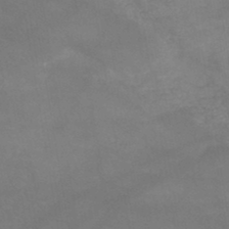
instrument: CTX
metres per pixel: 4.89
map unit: HNb
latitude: -45.4265
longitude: -37.0081
